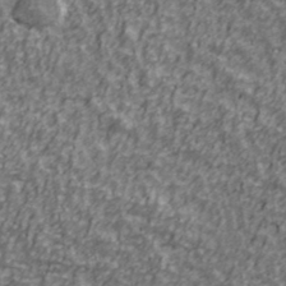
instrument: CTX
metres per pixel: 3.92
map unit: Ave
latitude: 41.7827
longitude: -113.1970
